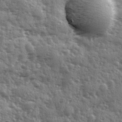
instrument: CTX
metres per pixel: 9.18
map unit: Ave
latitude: 12.1200
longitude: -103.0269
